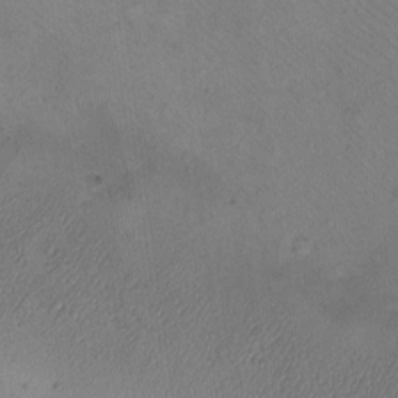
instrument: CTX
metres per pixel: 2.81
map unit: eHh
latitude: -9.9745
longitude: -67.7260
